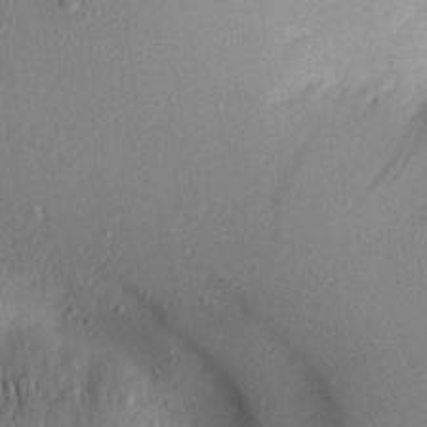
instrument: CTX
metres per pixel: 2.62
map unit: Aa
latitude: 19.3481
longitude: -144.5734
